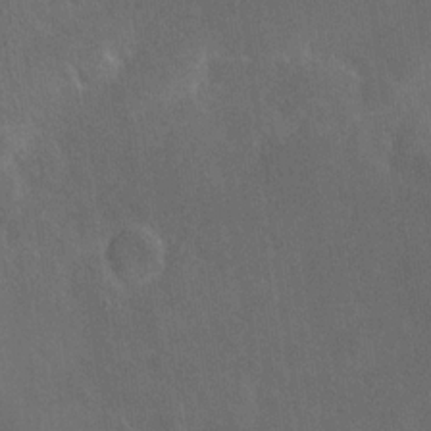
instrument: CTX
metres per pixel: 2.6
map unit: eHh
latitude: 18.9891
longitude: -65.7639
